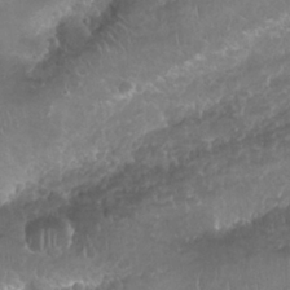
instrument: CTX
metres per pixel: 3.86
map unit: Nhu
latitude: 25.0836
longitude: -52.0633
